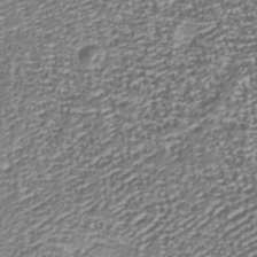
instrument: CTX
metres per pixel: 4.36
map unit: Nhu
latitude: -38.5007
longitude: -81.9528
